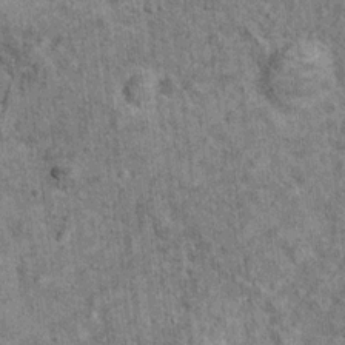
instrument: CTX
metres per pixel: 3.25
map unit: Ht
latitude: 11.0648
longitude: -38.4979
